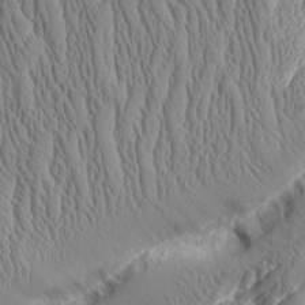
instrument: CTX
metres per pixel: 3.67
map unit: Aa
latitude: 9.7828
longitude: -129.3293
